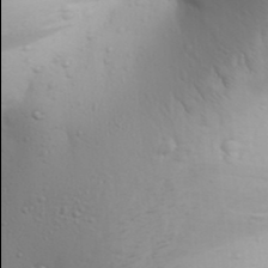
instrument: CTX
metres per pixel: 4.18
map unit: Aa
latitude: 29.7827
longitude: -145.9906
